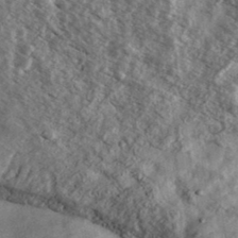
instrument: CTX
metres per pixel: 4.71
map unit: Ave
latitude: 38.2522
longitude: -109.8772
